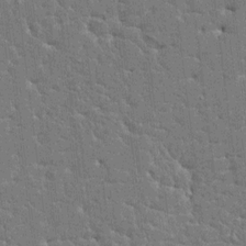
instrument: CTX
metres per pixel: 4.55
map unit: HNhu
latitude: 6.5924
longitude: -5.3859
